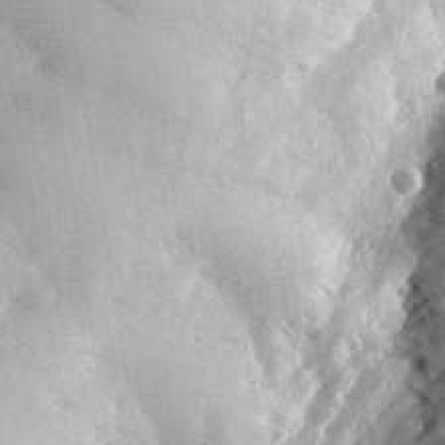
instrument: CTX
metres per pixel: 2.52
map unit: eHh
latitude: 30.4223
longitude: -79.6694
